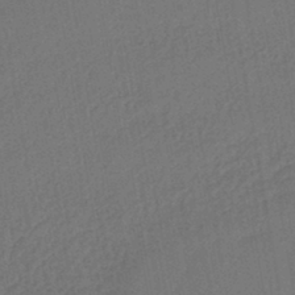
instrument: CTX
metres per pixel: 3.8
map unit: lHb
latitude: -43.7855
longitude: 68.1416
